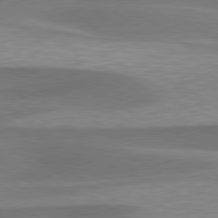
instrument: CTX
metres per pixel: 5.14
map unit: lApd
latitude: 79.7072
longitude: -94.0633
